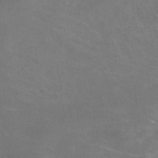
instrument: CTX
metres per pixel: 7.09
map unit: ANa
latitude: -37.7855
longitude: 95.6910
